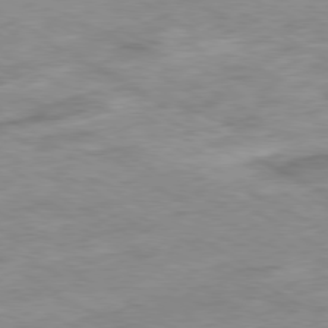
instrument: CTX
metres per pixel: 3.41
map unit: Ap
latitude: -80.1606
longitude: -73.7639
